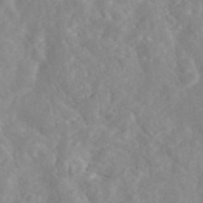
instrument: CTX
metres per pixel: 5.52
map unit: eAb
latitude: 45.1592
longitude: 127.1620
